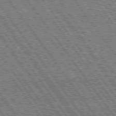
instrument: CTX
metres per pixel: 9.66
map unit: Hpe
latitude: 75.1592
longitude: -154.1389
